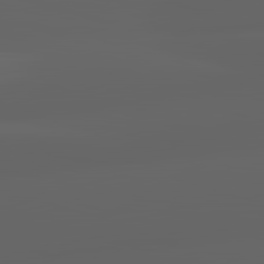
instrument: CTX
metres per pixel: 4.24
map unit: lApd
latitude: 82.9702
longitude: -133.4804
